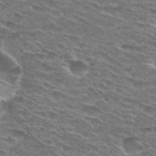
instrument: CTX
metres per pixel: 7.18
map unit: Hto
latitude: 29.4804
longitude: -46.5357
